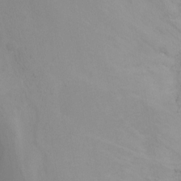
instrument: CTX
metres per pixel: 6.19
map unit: Nhu
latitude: -8.6518
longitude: -47.6694
